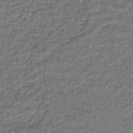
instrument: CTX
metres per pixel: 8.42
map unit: HNhu
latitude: -45.7478
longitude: 96.1228
